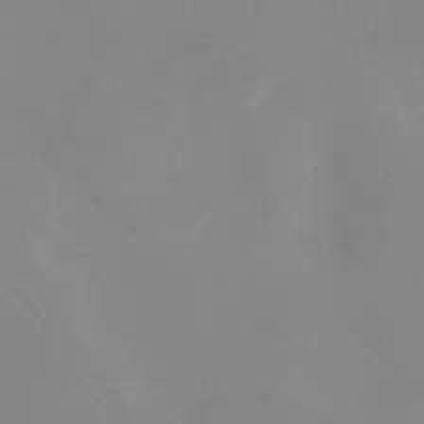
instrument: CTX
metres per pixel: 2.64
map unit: HNhu
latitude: -40.5574
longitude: 93.5966
